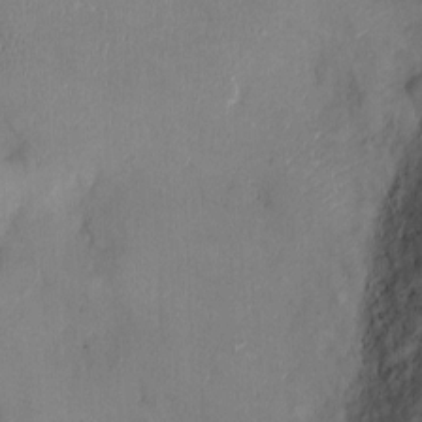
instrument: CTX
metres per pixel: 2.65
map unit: Ht
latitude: -2.3684
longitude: -15.1404
